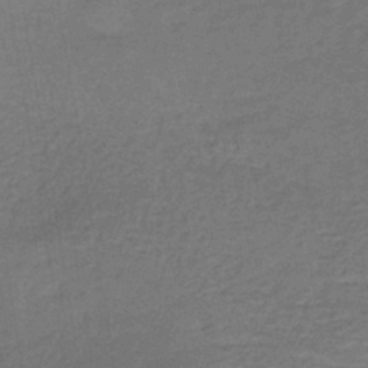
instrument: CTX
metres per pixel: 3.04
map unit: lHb
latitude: -39.8045
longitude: 60.2362
